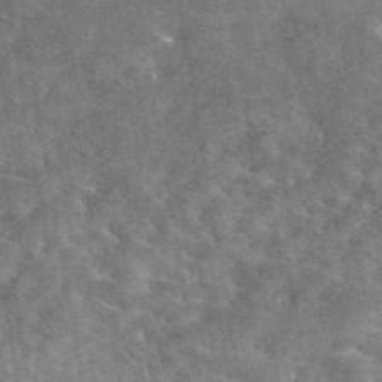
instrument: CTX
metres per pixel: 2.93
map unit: eAb
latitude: 45.0080
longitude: 123.4833
